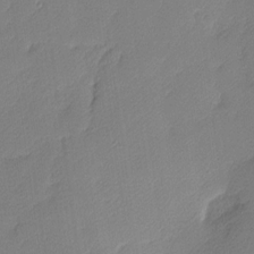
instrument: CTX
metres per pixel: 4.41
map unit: Nhu
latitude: 2.2900
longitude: -75.7450
